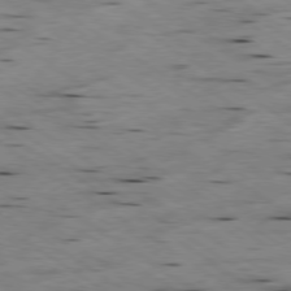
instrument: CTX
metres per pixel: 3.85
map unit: Hpe
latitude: -79.1998
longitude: -21.3671
